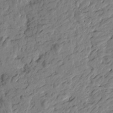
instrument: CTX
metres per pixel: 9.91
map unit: Htu
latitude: -1.8990
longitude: -179.3104
